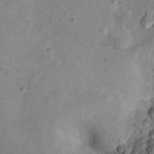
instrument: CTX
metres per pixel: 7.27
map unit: Ht
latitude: 10.1389
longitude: -32.3278
